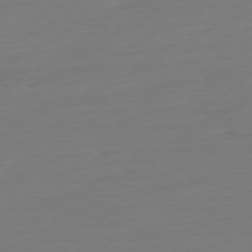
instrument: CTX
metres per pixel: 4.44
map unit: Ap
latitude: -78.4440
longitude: -76.2333
